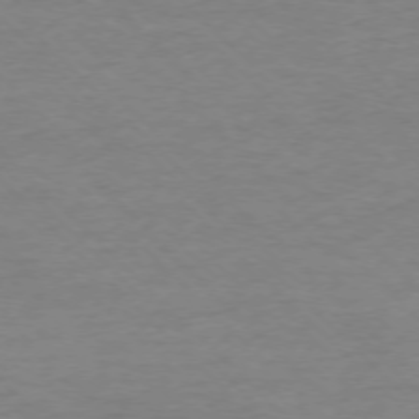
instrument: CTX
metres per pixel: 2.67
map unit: Ap
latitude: -75.8423
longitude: -77.7260
